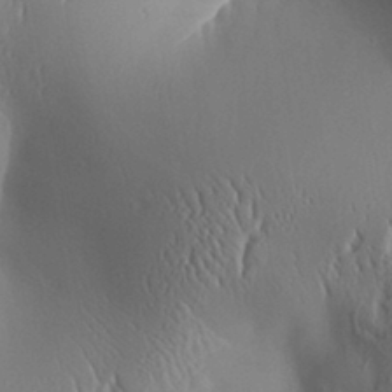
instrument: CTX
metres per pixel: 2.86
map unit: Aa
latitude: 31.4805
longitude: -141.6504
